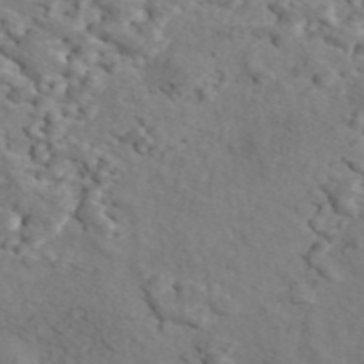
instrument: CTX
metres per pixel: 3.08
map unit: ANa
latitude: 44.7246
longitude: 21.5021
